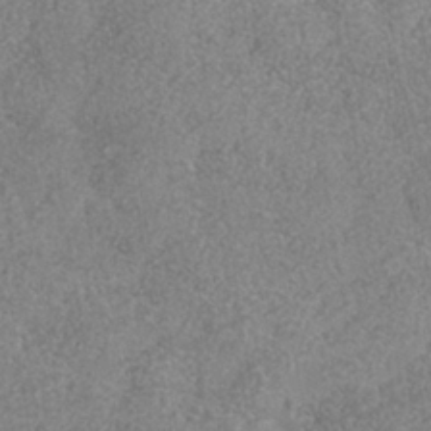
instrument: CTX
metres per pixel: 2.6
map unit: Nhe
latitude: -36.2172
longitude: -130.2145
